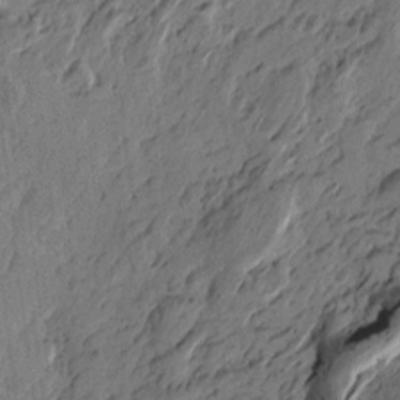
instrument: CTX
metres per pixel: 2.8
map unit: Htu
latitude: -3.9367
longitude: -177.3670
